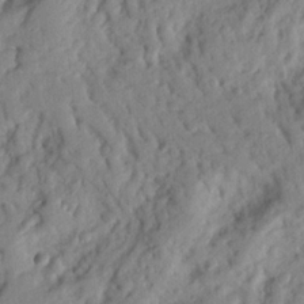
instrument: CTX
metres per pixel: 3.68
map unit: Nhu
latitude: 20.4223
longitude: -76.8002
